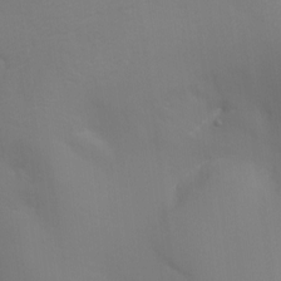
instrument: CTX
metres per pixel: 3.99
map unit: Aa
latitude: -7.4076
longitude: -78.3656
